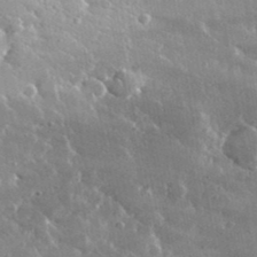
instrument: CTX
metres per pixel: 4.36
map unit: lHvf
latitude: 31.6505
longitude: -91.0836
